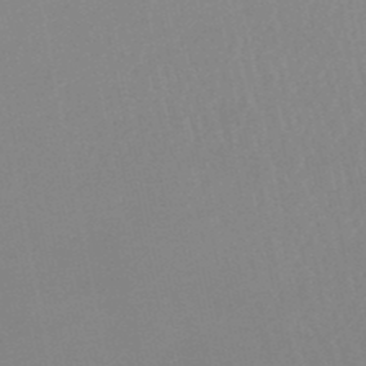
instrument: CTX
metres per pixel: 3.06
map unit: lHb
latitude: -48.6897
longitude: 71.2565
